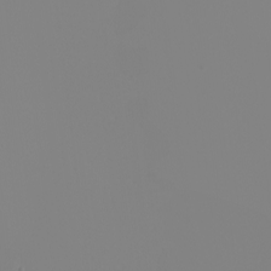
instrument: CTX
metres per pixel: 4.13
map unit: Nhu
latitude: -6.4440
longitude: -95.7639
